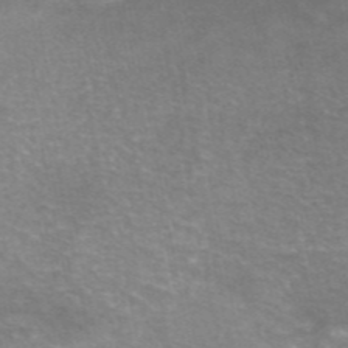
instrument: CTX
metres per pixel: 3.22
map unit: eAb
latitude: 46.1767
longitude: 102.0661
